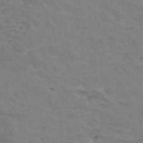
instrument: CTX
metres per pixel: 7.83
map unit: Hto
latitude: 33.7828
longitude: -45.4993
